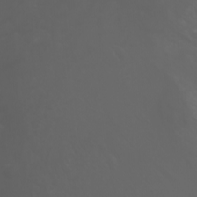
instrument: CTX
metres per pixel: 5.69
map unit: Nhu
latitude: -1.5777
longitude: -75.1781
